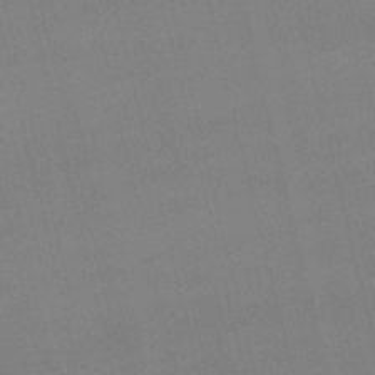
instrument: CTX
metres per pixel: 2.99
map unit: lHb
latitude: -48.1606
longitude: 63.2942
